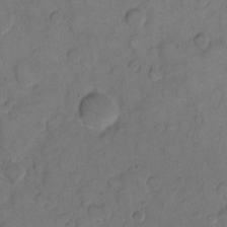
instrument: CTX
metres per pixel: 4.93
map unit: eHh
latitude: 12.4979
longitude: -65.6505
